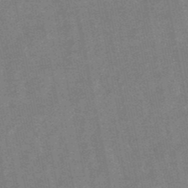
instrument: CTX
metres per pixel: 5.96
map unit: lHb
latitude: -48.8408
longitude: 79.1053
